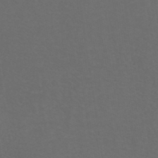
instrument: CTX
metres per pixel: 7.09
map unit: ANa
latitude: 39.7827
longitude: 20.5762
